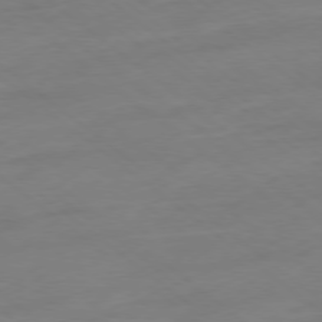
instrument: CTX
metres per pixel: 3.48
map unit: Ap
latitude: -78.6707
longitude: -98.6490
